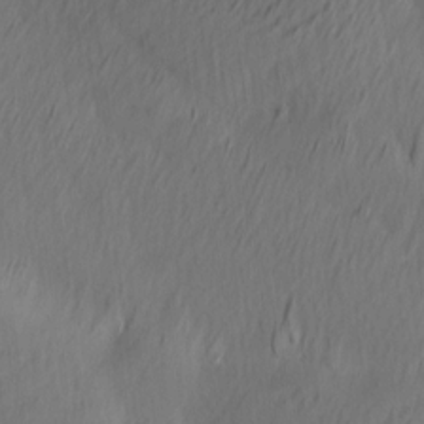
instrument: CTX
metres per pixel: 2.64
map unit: Ave
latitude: 13.1403
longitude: -106.8758
